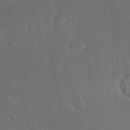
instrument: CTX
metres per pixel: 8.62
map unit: Nhu
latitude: 30.6113
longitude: -56.7057
